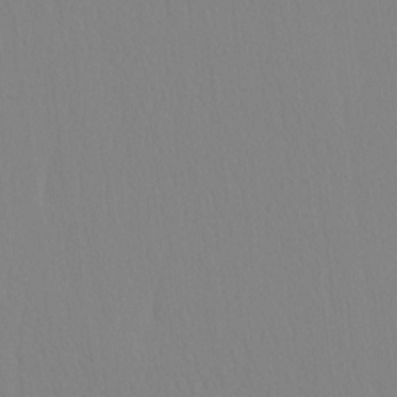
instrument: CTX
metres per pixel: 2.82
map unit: HNhu
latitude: -5.0486
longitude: 14.8408
